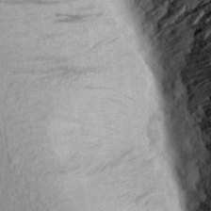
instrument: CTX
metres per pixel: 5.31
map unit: Aa
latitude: 19.1970
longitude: -145.6316
